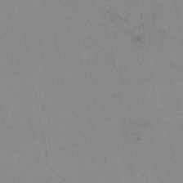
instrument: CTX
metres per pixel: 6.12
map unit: eAb
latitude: 49.2348
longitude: 103.6911
